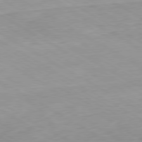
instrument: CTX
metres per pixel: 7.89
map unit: Hpe
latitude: -80.5196
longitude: 20.3117
